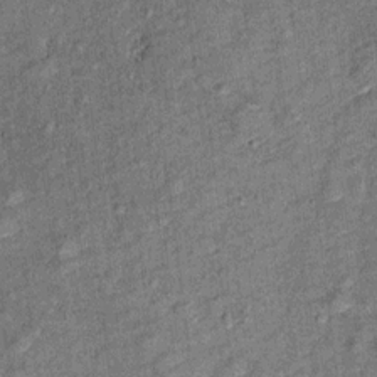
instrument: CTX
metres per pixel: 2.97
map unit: Ht
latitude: 11.1214
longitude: -38.7435
